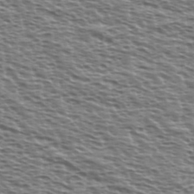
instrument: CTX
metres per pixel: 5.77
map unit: Ave
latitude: 37.7261
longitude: -112.7435
